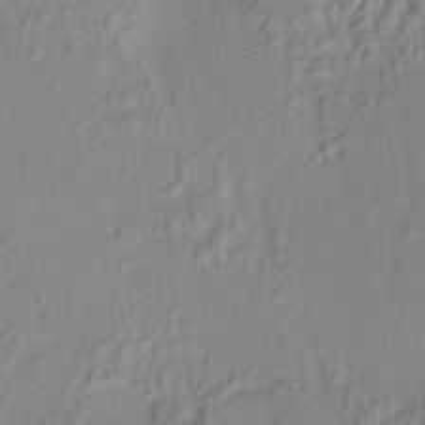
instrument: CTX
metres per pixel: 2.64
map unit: HNhu
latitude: 7.1025
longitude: 13.5588
